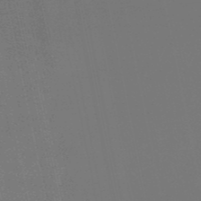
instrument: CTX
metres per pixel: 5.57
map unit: eHb
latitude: -50.5574
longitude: 69.7666
